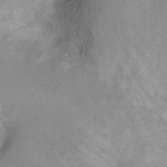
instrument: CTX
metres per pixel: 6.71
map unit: Ht
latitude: 1.0269
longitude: -25.4237
